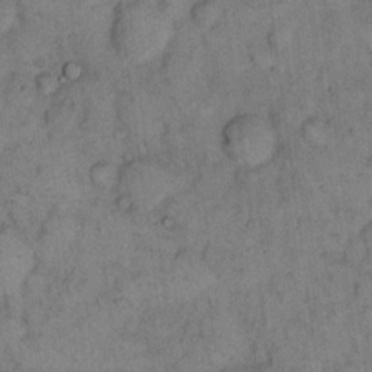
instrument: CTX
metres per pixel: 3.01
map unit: eHh
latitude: 15.9339
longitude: -64.7624
